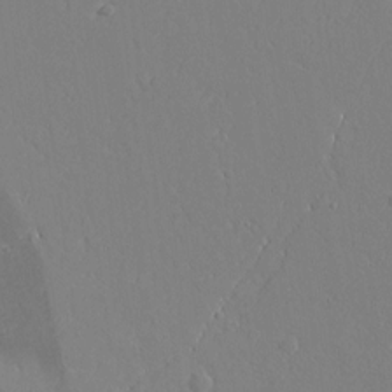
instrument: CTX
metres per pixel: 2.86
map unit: Aa
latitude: 10.3467
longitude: -129.4237
